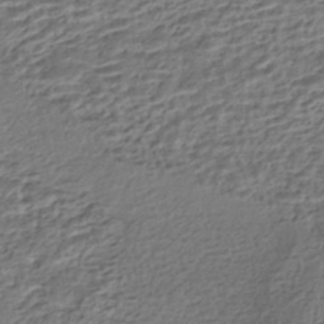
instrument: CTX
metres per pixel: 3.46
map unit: HNhu
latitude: -43.4076
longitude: 104.5762
